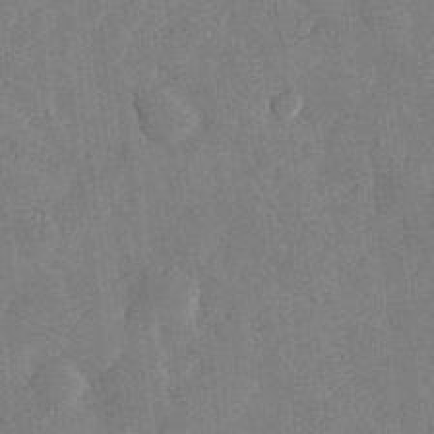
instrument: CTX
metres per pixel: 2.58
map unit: lHvf
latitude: 33.2726
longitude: -91.3482
